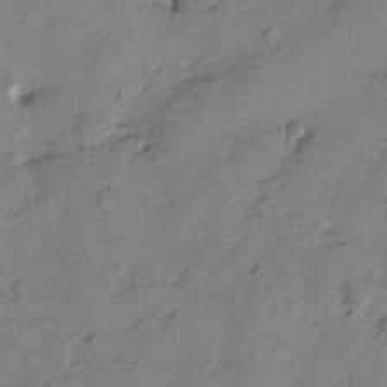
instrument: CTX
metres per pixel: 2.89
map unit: Htu
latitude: -3.2942
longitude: -176.4790
